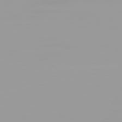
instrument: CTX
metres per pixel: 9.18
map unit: Hpe
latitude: 77.8016
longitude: -141.7071
